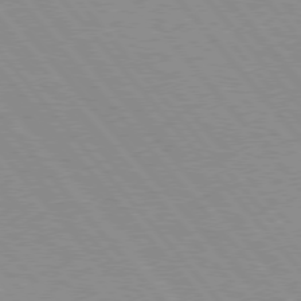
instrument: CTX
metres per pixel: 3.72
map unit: Hpe
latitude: 76.0255
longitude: -125.7071
